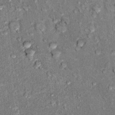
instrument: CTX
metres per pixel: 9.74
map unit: Ht
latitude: 11.2726
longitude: -37.4426
